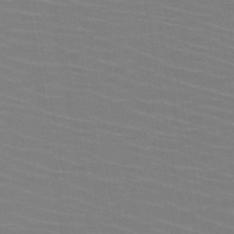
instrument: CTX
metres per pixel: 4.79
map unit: HNb
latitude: -46.8408
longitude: -45.6127
